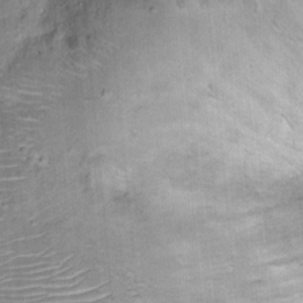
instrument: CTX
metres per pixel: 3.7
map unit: Ht
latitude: 14.8569
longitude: -40.8380
